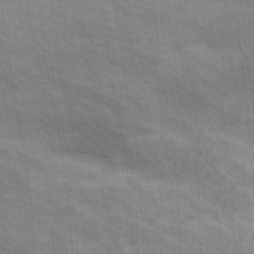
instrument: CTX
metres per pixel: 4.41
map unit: Hve
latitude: 13.4049
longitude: -91.7639
